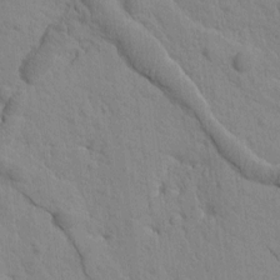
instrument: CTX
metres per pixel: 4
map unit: Htu
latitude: -2.2361
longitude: 172.5574
